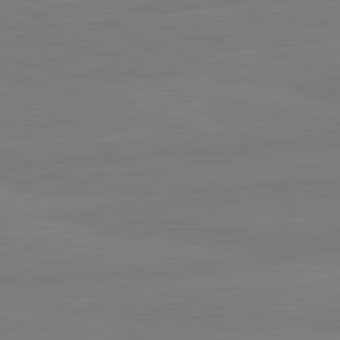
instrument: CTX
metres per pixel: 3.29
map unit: lApd
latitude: 81.8394
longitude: -177.6694
